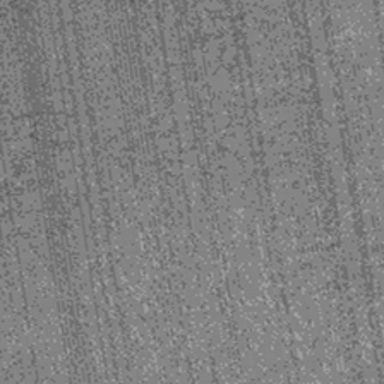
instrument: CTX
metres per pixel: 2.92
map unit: lHb
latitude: -39.9745
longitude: 67.7100
